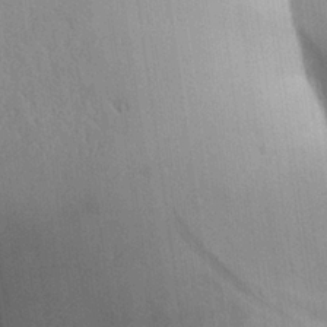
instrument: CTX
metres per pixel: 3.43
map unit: Aa
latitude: 24.6679
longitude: -137.0648
